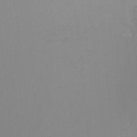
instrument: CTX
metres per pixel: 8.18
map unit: Ht
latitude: -12.9542
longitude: -43.7072
